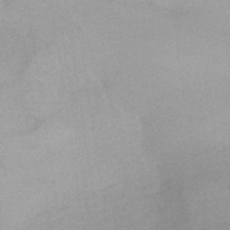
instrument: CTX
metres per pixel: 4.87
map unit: HNhu
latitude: -44.4062
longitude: 90.5952
